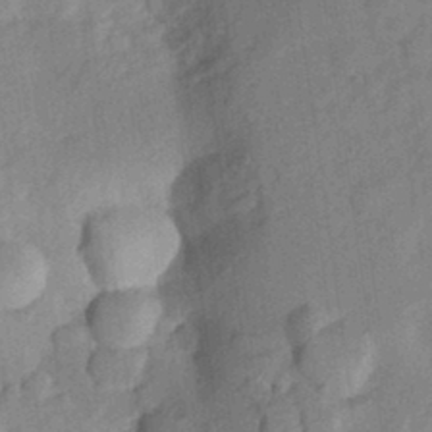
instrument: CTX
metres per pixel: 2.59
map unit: Aa
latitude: 23.6883
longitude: -150.6868
